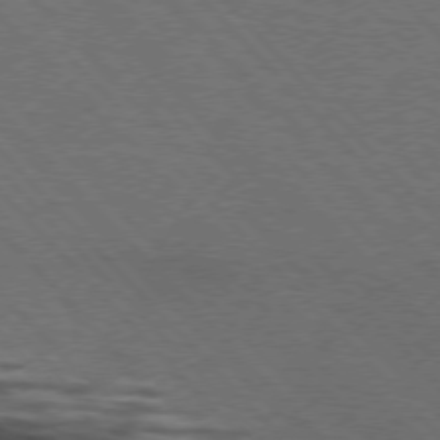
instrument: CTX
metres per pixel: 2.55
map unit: lApd
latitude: 75.3293
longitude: -82.0444
